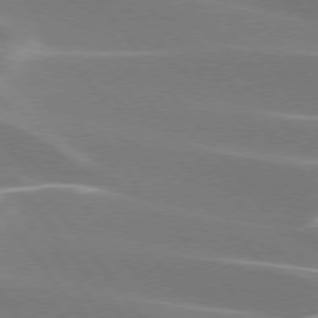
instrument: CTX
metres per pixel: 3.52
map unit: lApd
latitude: 75.5560
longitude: -62.2901
